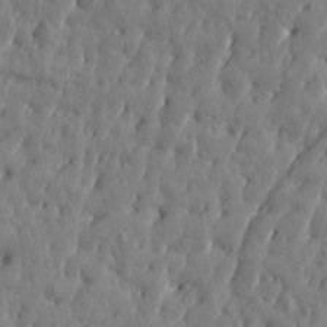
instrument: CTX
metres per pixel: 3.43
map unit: Htu
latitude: 1.3859
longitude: 178.9541
